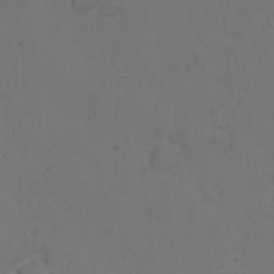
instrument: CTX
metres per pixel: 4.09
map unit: Ht
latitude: -7.1053
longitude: -21.7261
